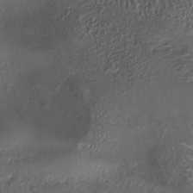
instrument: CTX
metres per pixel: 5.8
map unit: ANa
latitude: -36.3306
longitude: 95.2187
